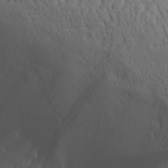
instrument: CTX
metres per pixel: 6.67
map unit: Aa
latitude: 29.2726
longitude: -133.2537
